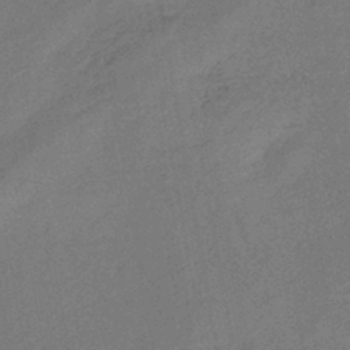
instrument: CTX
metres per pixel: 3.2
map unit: eHb
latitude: -41.7289
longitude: 79.9178
